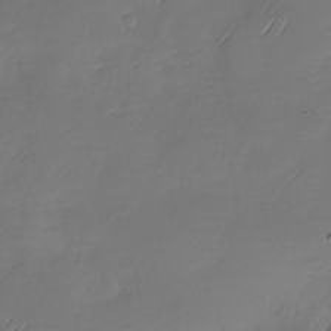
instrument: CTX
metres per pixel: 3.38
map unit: Nhu
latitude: -29.1053
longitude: -60.2333
